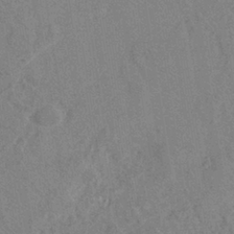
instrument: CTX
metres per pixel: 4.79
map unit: eHh
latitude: -39.7856
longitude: -26.9514
